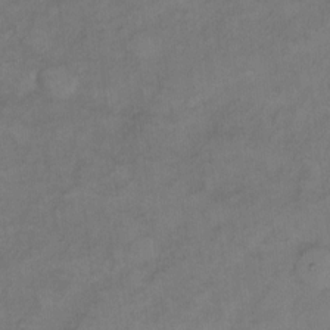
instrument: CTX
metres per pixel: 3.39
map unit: Hto
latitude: 7.1403
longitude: -61.0836
